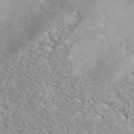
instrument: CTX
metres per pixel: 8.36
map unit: ANa
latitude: 41.9150
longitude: 52.8597
